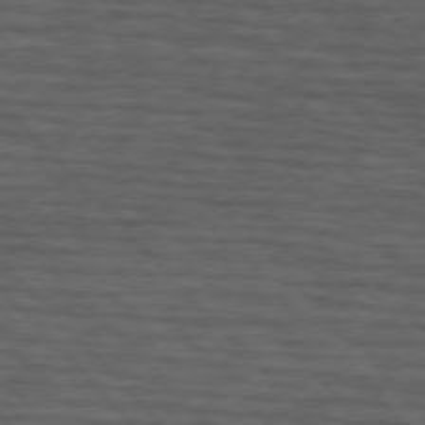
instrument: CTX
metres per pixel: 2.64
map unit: lApd
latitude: 75.2915
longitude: -82.3089
